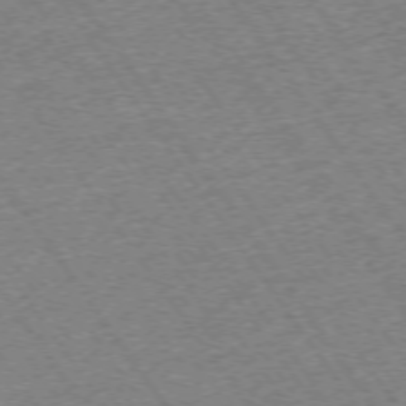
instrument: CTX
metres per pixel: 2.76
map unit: Ap
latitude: -74.7652
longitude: -89.2726
